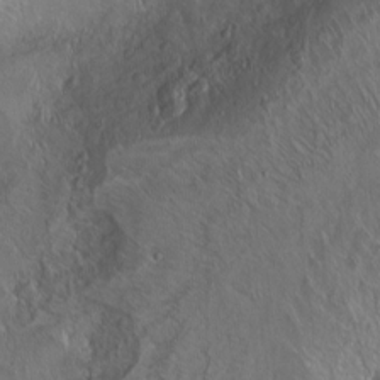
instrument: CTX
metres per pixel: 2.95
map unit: Ht
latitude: 0.1011
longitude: -45.0836
